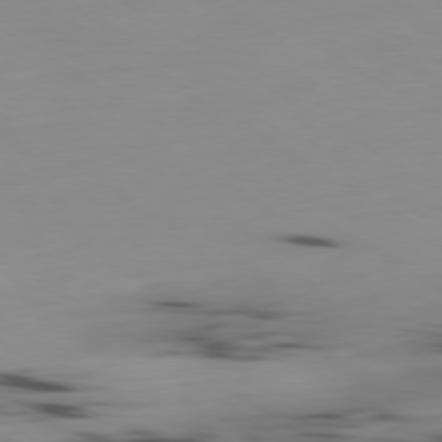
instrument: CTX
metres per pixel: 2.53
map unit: Ap
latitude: -80.2740
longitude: -61.9717
